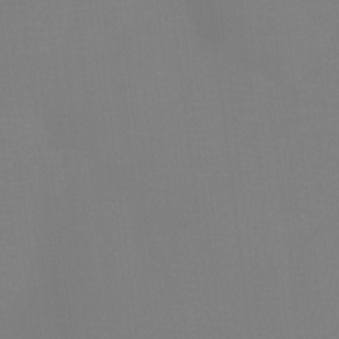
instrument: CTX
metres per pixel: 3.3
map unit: Htu
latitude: -12.9164
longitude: -49.0081
